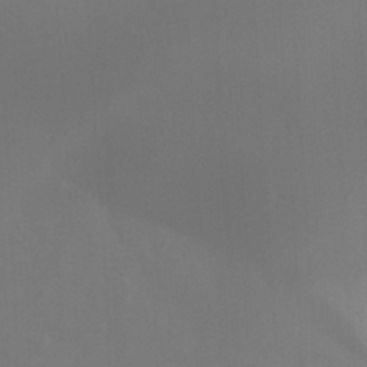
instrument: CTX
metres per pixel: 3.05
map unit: Ht
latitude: -5.0675
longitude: -62.8002
